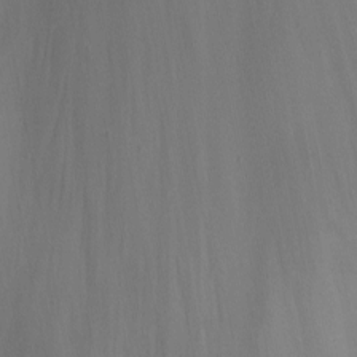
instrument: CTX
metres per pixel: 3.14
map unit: Nhu
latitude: -13.1809
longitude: -64.7814
